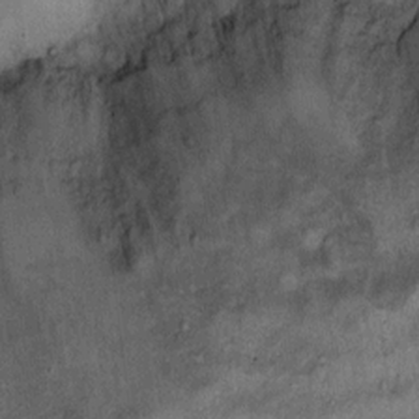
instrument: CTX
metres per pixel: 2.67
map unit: Ht
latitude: 10.3278
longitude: -39.8961
